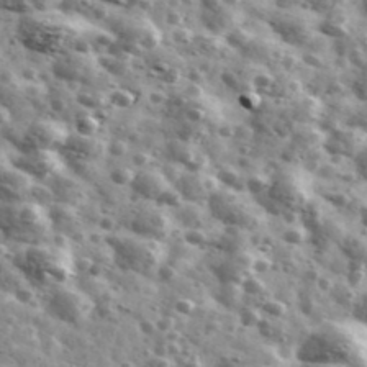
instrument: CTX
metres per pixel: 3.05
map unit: Ave
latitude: 41.8583
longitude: -107.1214
